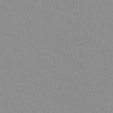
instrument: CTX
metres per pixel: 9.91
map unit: Nhu
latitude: -4.5384
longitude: -74.1389
